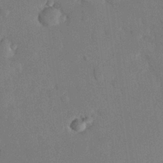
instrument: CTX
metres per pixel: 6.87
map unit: eHh
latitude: 26.4412
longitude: -80.6679
